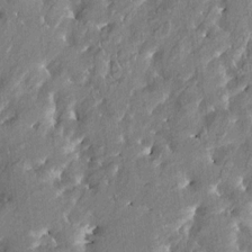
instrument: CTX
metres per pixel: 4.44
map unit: HNhu
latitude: 2.8569
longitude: 8.3873
